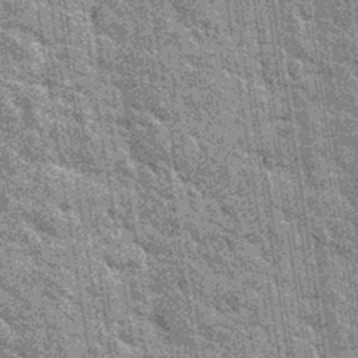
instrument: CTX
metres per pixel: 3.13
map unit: Hto
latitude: 34.7624
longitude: -52.0633
